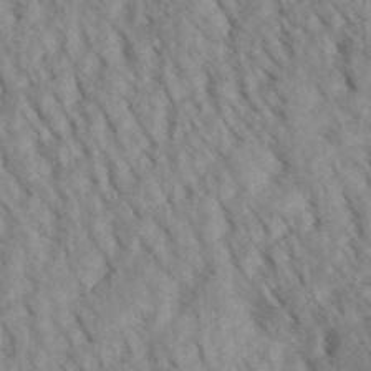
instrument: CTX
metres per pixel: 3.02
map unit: Aa
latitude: 30.5168
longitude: -138.6490
